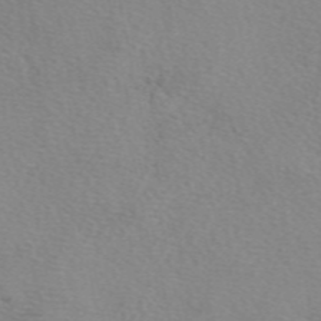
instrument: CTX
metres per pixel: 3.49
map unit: eAb
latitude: 49.5371
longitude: 106.8030
